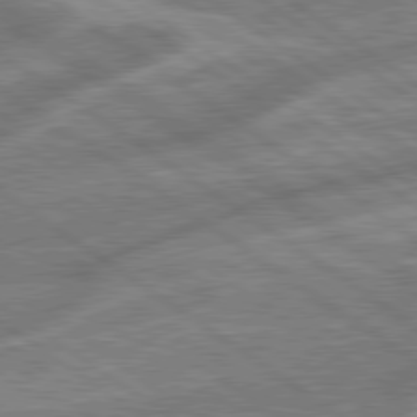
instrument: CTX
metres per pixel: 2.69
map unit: lApd
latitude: 79.2726
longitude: -171.8961
